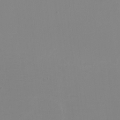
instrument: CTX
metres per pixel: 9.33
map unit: eHh
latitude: -5.9367
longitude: -82.7624
